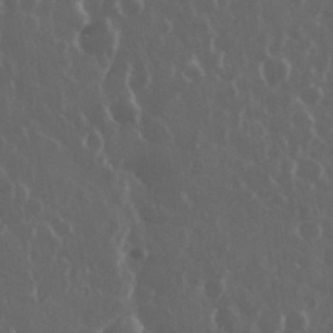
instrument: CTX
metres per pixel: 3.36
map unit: eHh
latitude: 33.8394
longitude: -59.1214
